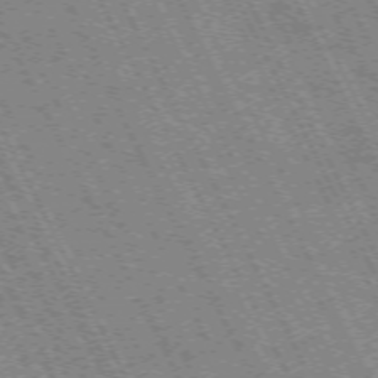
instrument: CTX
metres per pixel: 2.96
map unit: Hpe
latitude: -71.2565
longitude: 14.2929
